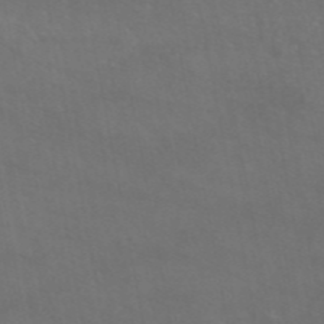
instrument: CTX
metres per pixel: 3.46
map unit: eAb
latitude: 46.1389
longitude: 117.0486
